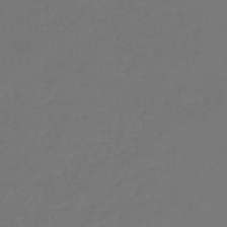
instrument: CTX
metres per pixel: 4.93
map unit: lHb
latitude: -43.1053
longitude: 69.1998
